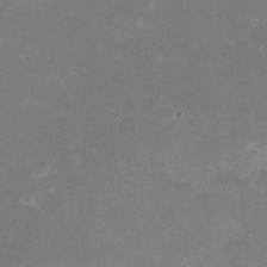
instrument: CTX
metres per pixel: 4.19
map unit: HNhu
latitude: -1.4077
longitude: -3.9528
